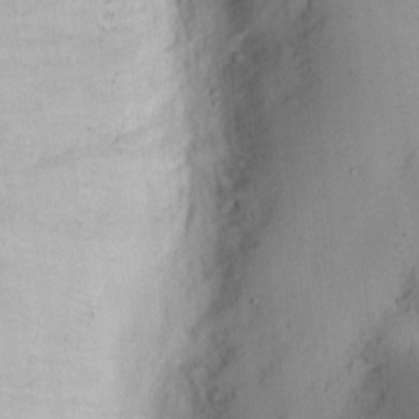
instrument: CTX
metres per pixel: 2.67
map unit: eHh
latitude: 10.8758
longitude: -69.0837
